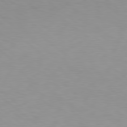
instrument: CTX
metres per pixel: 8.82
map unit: Hpe
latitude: 78.5168
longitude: -169.5371
